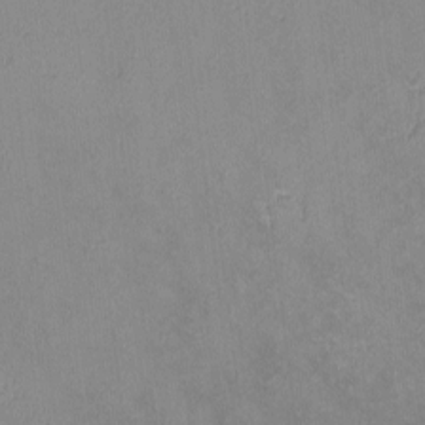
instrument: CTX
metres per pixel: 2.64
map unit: lHvf
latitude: -12.7841
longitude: -99.4615
